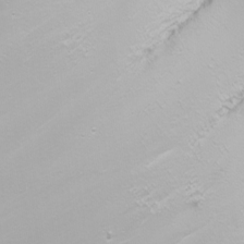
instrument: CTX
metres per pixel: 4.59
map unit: Nhu
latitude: -6.9730
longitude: -79.1403
